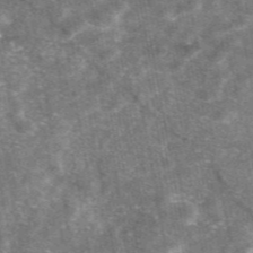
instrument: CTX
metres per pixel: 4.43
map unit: eAb
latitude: 47.0081
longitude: 120.9730
